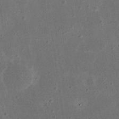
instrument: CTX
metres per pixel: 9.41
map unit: eHh
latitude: 23.1214
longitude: -67.8772
